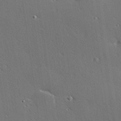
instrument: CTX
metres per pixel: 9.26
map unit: Hve
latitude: 25.9150
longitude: -91.8016
